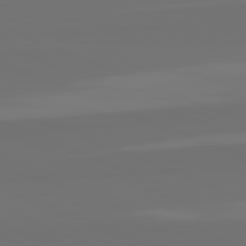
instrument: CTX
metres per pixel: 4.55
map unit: lApd
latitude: 82.3089
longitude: 155.8989
